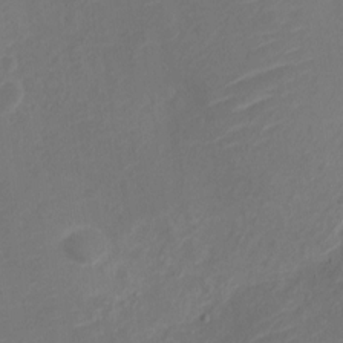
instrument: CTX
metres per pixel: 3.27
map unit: Nve
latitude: -17.6533
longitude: 106.8975
